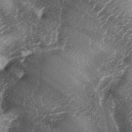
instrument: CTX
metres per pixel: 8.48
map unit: lAa
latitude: -4.3117
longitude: -126.8002
